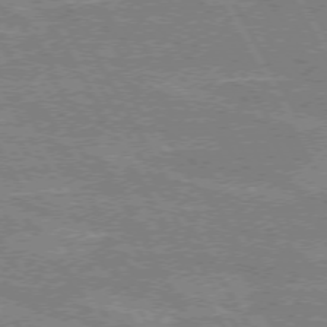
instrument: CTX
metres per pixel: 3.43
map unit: lApd
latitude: 72.6680
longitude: -55.1592
